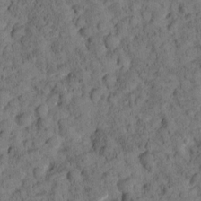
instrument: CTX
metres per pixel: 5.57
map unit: Htu
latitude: -3.4076
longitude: 174.8219
